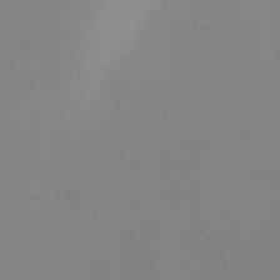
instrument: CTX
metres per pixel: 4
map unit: HNhu
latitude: 6.5735
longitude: 5.0297
